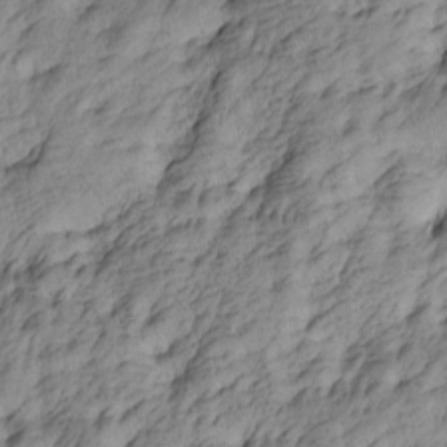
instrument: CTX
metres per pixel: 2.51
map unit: Htu
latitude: -4.6329
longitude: -176.3278
